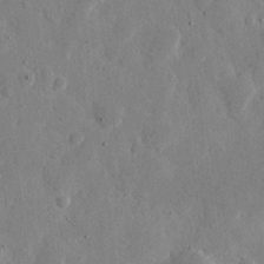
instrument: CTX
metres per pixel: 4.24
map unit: eHh
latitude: 11.1970
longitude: -67.5749
